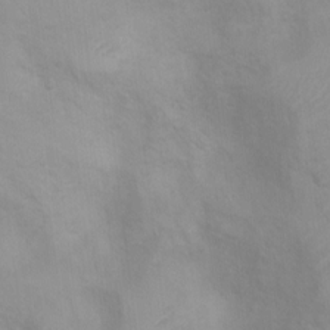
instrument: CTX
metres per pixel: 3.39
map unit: Ht
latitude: 3.8583
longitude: -28.1200
